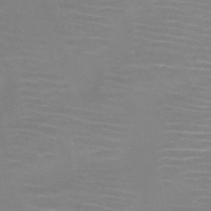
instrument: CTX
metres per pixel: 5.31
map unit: HNb
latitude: -46.4818
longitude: -43.4993
